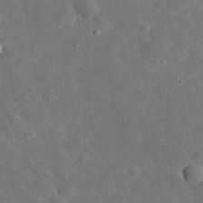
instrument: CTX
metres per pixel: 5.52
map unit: eHh
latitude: 31.1026
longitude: -77.6694
